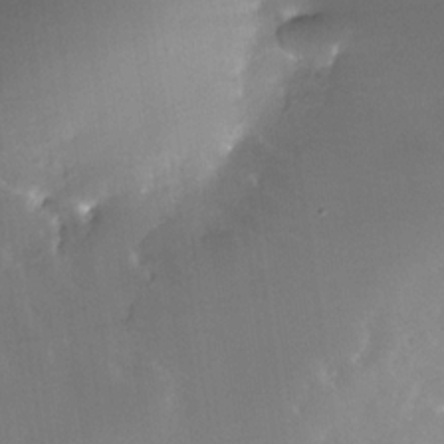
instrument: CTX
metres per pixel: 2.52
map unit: Nhe
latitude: -32.3873
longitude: -116.5357
